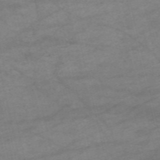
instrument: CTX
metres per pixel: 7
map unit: HNb
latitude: -54.2929
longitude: -44.5734
